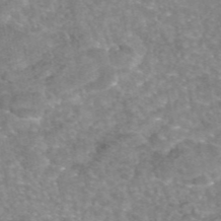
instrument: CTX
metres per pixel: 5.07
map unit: eAb
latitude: 45.4993
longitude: 104.5573
